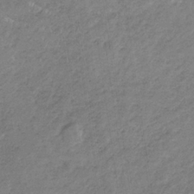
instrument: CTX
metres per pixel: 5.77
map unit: HNb
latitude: -32.9164
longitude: 59.8422
